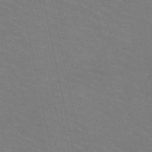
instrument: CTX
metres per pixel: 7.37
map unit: HNb
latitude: -53.8800
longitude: -45.1025
